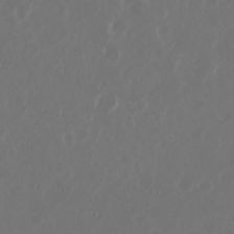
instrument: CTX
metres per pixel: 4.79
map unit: Nhu
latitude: 30.1767
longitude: -60.4034
